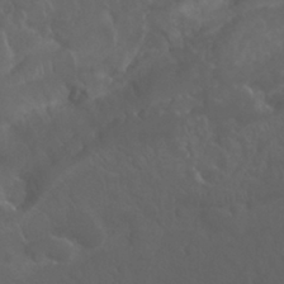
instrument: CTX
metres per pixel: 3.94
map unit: Nhu
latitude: 24.8002
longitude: -61.8205
